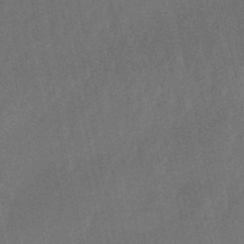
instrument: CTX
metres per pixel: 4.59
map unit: lHb
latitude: -50.5007
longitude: 80.7652
